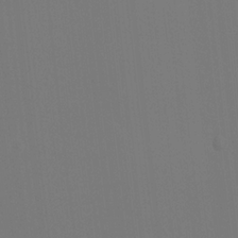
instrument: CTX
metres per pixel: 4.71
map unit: Htu
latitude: -14.0283
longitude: -47.9339
